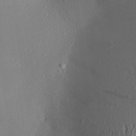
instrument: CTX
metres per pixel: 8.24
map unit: Aa
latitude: 26.7435
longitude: -147.2915
